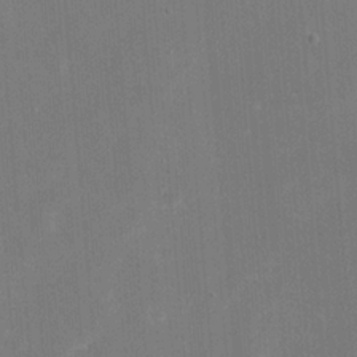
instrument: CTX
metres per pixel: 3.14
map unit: eHh
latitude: 20.0444
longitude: -68.0633
